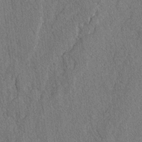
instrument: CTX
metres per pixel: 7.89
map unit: lAvf
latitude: -3.2375
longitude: -109.2537
